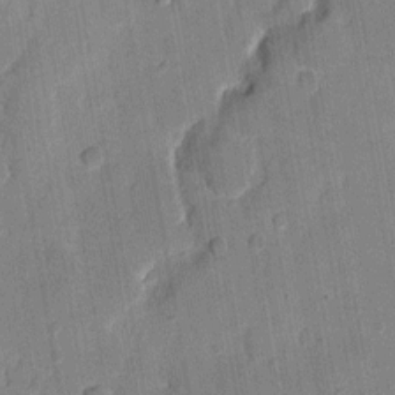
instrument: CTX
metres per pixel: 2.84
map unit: eHh
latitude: 7.5182
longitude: -66.2900
